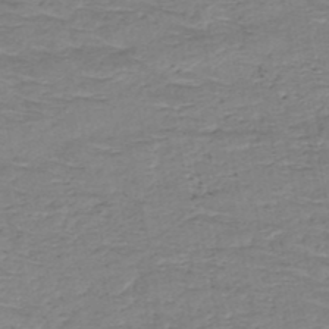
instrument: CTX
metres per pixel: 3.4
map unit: HNb
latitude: -49.1242
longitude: -52.0255
